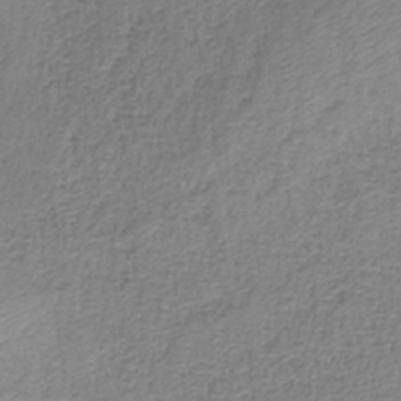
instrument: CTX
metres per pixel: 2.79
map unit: HNb
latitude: -35.2943
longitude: 52.1039
